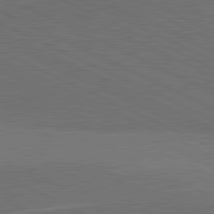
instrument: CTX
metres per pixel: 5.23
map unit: lApd
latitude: 81.6316
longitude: 149.0676
